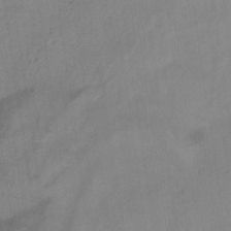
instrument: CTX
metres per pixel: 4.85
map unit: HNb
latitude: -32.4062
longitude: 63.6910
